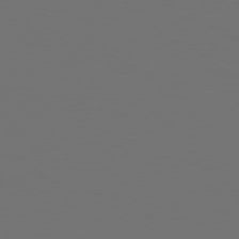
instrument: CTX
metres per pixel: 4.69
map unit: Hpe
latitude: 75.7828
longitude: -129.8205
